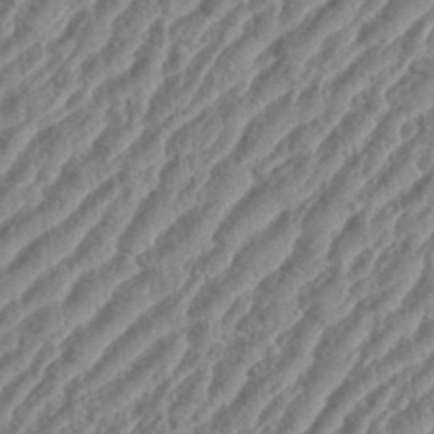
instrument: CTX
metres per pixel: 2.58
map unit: eHh
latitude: 36.3090
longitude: -135.1592
